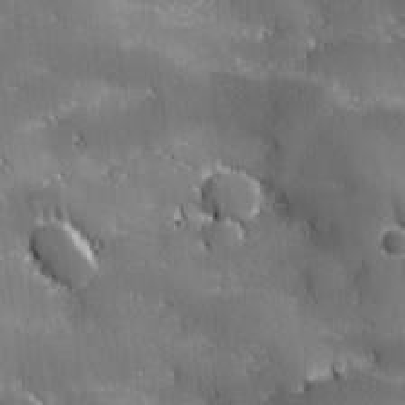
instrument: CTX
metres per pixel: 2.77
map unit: lHvf
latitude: 26.6113
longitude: 141.8233
